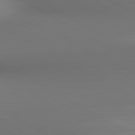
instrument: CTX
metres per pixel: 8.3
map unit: lApd
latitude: 80.6868
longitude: 137.1620
